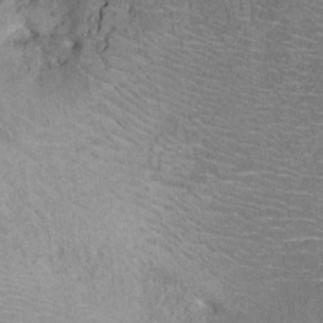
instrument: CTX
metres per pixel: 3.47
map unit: HNhu
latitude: 6.8758
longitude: 3.3509
